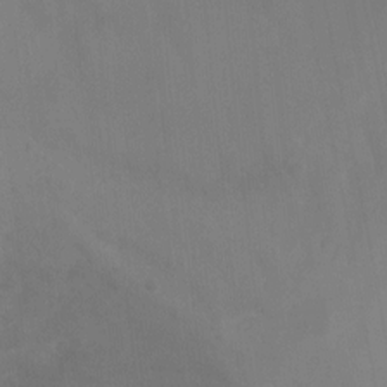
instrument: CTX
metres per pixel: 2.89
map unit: Ht
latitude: 1.6316
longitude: -25.7260
